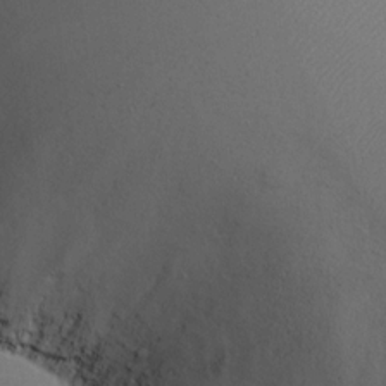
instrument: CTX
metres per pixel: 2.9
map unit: eHh
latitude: 15.9151
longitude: -71.9906
